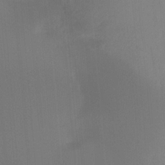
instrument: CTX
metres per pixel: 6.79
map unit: Ht
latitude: -12.1984
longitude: -48.0633
